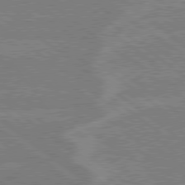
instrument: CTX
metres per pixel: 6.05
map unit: lApd
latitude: 79.0081
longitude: -160.6490
